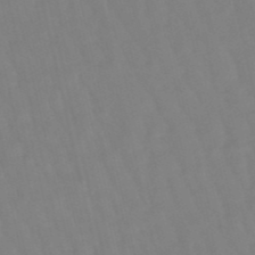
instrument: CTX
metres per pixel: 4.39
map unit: lHb
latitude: -49.1809
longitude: 76.1417
